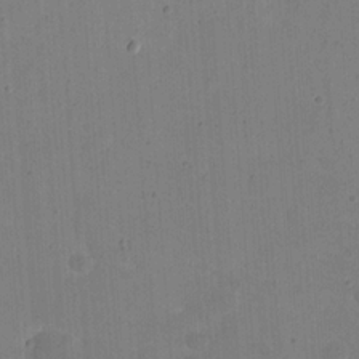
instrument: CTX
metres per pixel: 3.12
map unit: eHh
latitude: 21.0081
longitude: -63.0837
